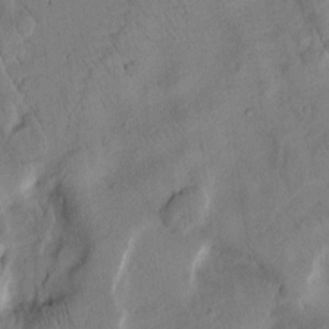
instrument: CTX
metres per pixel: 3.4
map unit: Htu
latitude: 3.1970
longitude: 178.2739
